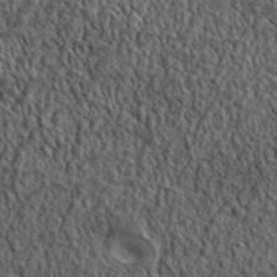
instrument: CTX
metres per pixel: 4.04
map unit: ANa
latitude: 42.5924
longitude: -87.4048
